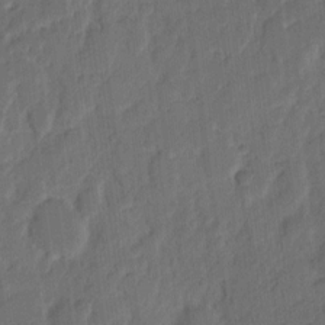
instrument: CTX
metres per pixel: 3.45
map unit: eHh
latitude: 8.6113
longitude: -65.3671
